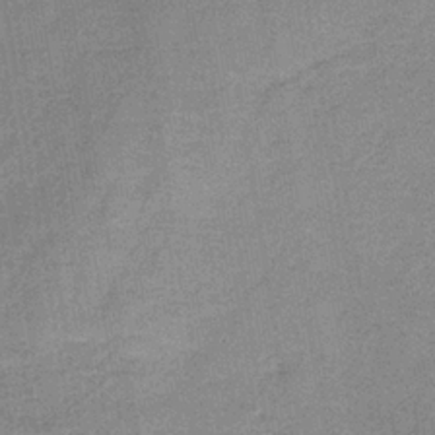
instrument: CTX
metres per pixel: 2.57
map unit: HNb
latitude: -33.8045
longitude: 57.5399
